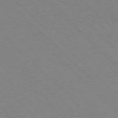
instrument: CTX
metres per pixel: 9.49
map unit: Ap
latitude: -77.4454
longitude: -66.1955
